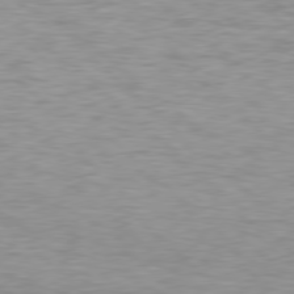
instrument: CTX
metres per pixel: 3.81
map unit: Hpe
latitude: 77.9717
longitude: -161.1970
